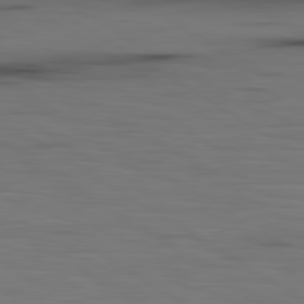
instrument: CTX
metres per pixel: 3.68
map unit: lApd
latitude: 79.9906
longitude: 160.5007
